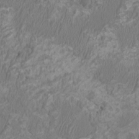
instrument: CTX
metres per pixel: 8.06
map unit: HNhu
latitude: 0.5168
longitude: -1.7449
